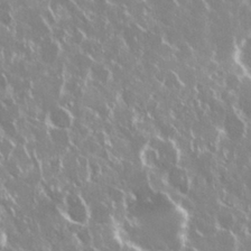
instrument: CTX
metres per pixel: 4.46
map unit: Nhu
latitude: 29.1592
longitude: -60.8191
